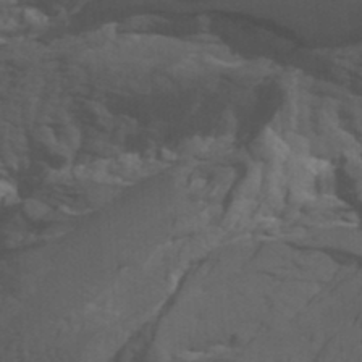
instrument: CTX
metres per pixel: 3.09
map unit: Htu
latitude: -3.7666
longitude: -72.7813
